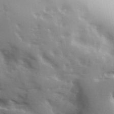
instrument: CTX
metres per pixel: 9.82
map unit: Hve
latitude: 32.5168
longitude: 150.6518
